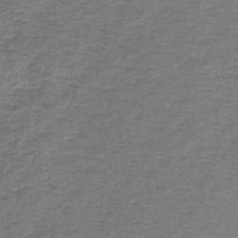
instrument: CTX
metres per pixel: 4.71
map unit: lHb
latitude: -44.9353
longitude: 57.3321
